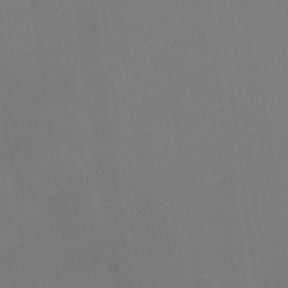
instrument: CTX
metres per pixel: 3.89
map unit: lHvf
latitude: 25.1781
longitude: 140.6896
